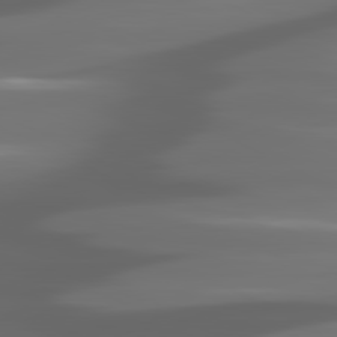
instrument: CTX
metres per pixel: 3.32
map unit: lApd
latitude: 80.9703
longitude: -141.0080
